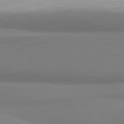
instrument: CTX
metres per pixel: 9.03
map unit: lApd
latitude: 81.5182
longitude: 165.8612
